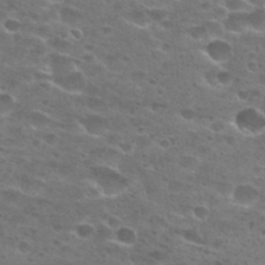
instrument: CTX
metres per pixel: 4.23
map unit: Hto
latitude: 27.9528
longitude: -47.2537
